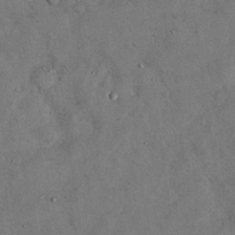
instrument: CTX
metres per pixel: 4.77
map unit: Nhu
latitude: 27.5560
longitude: -70.8380
